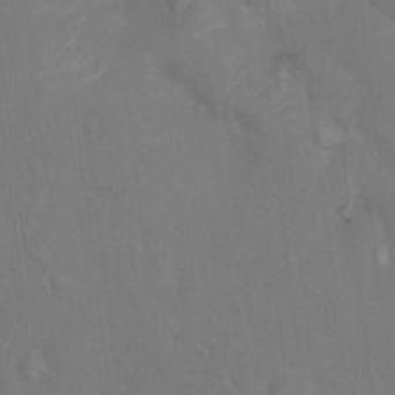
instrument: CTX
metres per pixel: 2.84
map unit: Ht
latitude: 4.1389
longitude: -28.0444
